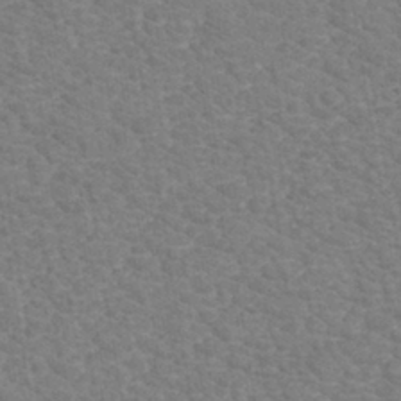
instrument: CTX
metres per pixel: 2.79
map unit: eHh
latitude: -40.7085
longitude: -29.7449
